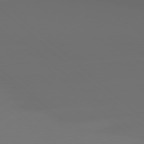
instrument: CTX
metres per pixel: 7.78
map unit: Hpe
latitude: 78.1956
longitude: -132.8569
